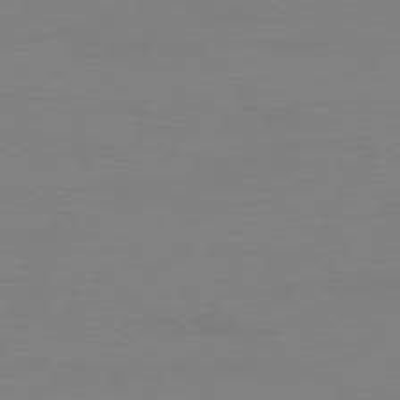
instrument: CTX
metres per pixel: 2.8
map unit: Ap
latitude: -79.3320
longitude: -97.8961
